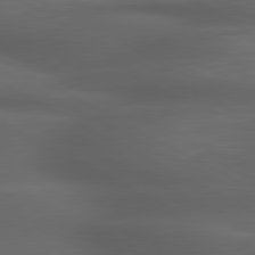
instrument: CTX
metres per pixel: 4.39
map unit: lApd
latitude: 79.4238
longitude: -119.6883
